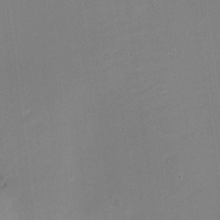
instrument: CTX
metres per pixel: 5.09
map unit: eHh
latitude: -2.4062
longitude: -80.2900
